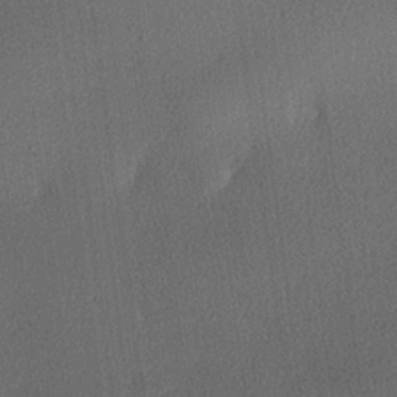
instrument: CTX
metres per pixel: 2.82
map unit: lHvf
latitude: 21.2159
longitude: 140.8219
